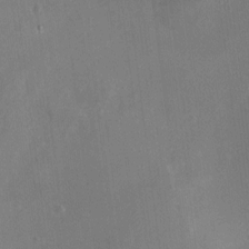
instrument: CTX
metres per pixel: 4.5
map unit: HNhu
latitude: 5.7450
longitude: 3.5966
